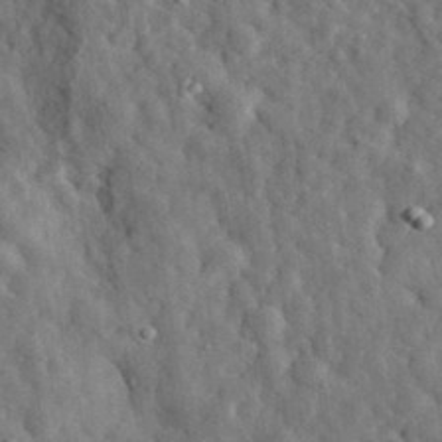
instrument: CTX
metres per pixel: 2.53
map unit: eHh
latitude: 33.2726
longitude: -77.9528
